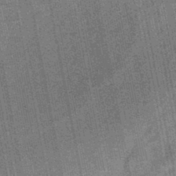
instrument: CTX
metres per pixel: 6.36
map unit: HNhu
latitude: -45.6344
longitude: 90.7841
